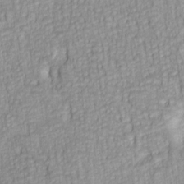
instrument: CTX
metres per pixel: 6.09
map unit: lAa
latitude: 6.1767
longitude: -115.0080
